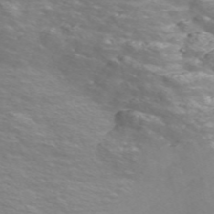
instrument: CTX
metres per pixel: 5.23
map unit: Nve
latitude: -56.8219
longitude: 53.2187
